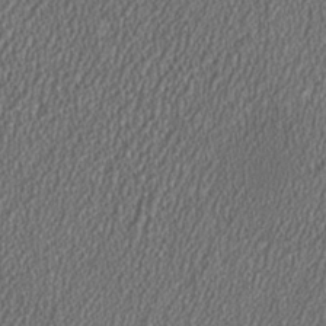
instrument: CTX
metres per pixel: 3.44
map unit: HNhu
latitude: 1.0458
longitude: 0.4629
